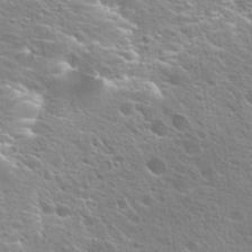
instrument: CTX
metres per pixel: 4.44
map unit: Hto
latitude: 25.1970
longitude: -44.6679
